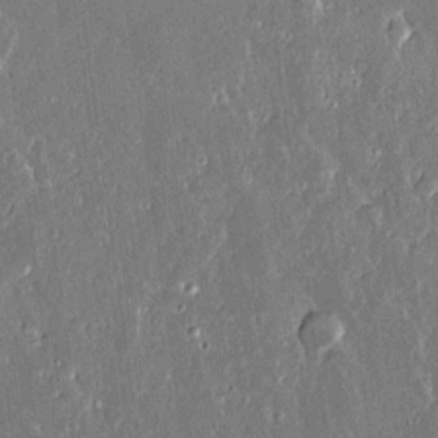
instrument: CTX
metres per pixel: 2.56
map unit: lAvf
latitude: 14.2523
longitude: -128.2333
